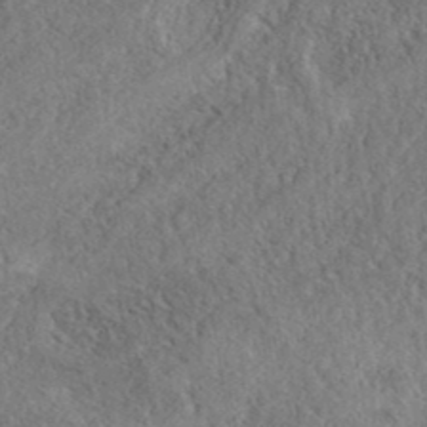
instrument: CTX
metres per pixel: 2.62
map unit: eAb
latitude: 38.2145
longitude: 112.4818
